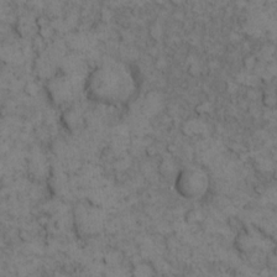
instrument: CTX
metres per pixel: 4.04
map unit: eHh
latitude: 12.5168
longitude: -63.4616
